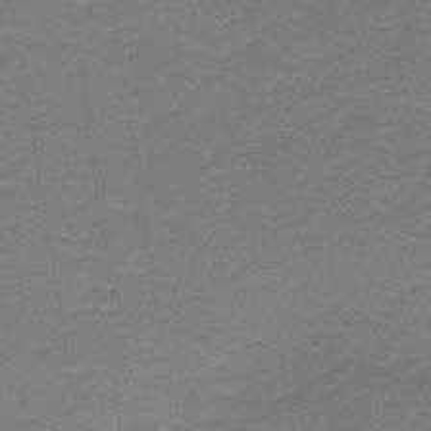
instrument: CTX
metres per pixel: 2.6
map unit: lHb
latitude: -39.7667
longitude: 59.8233
